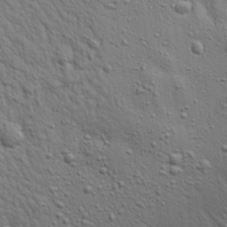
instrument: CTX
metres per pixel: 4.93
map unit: Aa
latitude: 19.3103
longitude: -141.7260
